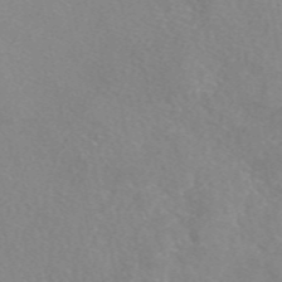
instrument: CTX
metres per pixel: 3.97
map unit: eAb
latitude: 48.3467
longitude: 111.5210
